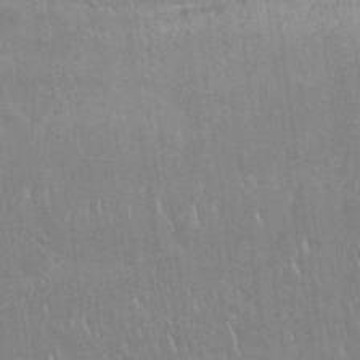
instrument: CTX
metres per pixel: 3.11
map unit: Nhu
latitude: 25.0458
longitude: -51.6882
